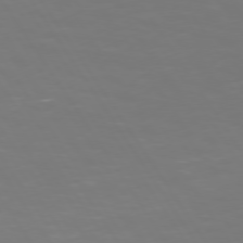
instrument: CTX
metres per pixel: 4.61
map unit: Hpe
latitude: 73.3293
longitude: -127.2159
